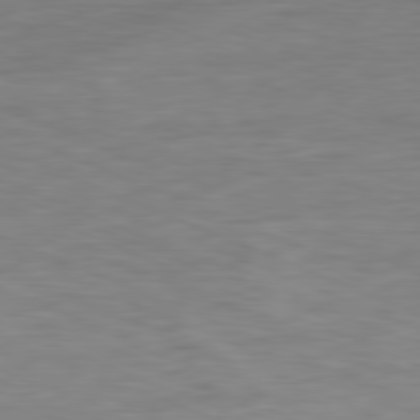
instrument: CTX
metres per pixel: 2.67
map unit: Ap
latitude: -81.2943
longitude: -80.4034
